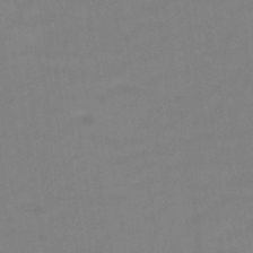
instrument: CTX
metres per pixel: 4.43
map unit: HNb
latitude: -46.7841
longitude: -39.0458
